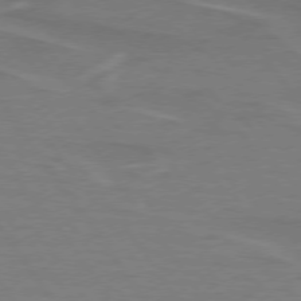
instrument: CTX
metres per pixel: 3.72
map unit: lApd
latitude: 74.8569
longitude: -61.7071
